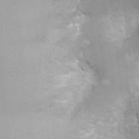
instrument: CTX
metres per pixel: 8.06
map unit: Ht
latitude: 0.1200
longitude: -17.3670
